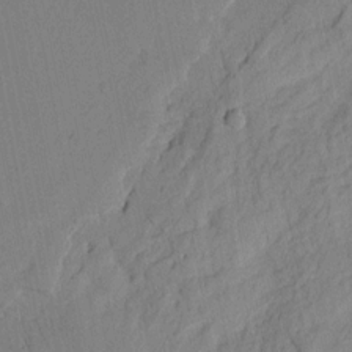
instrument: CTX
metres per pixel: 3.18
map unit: Htu
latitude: 2.1389
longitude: -179.8017
